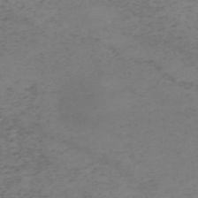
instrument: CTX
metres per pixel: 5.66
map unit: HNb
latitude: -55.7100
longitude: -46.7247
